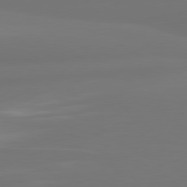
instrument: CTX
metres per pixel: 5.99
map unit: lApd
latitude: 80.8569
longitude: -164.4601
